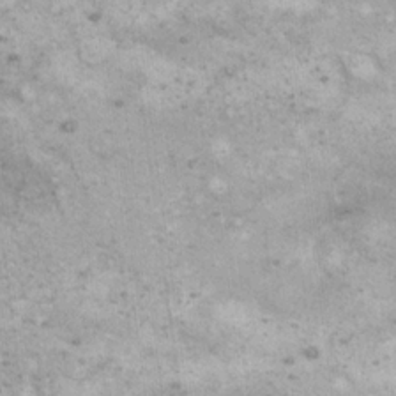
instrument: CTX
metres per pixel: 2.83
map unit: eHh
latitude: 17.1781
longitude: -63.3671
